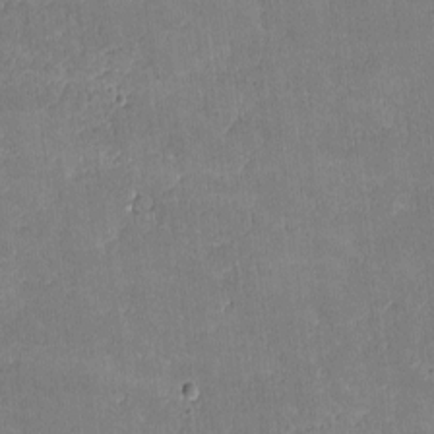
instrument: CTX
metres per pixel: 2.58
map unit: lHvf
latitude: -9.2376
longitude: -101.4238
